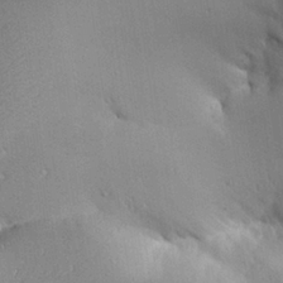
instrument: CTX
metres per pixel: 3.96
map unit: Aa
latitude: 27.5371
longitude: -129.6316
